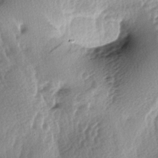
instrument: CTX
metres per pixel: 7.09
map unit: lAa
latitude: -4.4629
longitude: -125.5938
